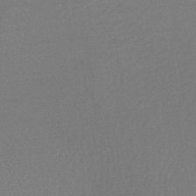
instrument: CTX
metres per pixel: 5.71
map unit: lHb
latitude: -42.7463
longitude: 73.7477
